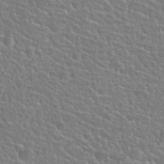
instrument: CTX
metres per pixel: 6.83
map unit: Hto
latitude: 25.1970
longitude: -50.9324
